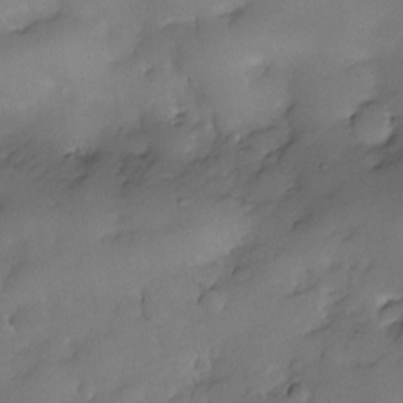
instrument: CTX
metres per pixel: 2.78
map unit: eHh
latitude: -23.1998
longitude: 15.1243
